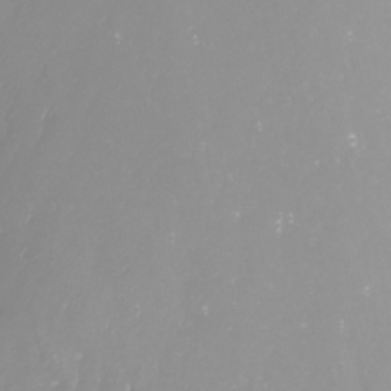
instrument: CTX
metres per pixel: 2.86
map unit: Nhu
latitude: -8.7085
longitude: -80.1956
